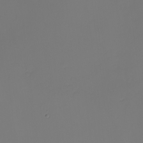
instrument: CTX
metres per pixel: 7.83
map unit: eHh
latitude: -5.1809
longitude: -87.2537
